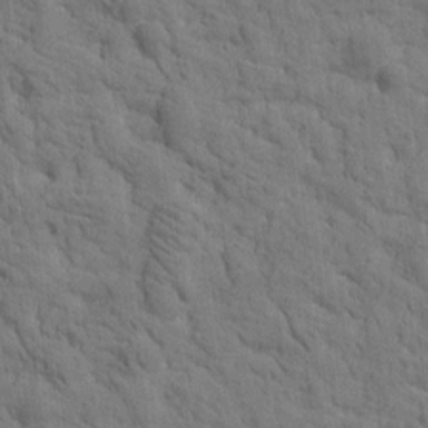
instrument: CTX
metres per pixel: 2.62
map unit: Htu
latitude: -2.3495
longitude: 174.2928
